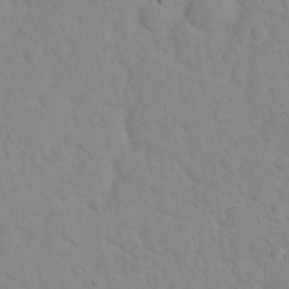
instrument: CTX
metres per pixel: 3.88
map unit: Hto
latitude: 17.0647
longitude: -36.3090
